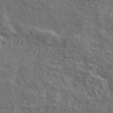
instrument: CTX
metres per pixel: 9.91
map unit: ANa
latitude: 47.6316
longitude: -83.4426
